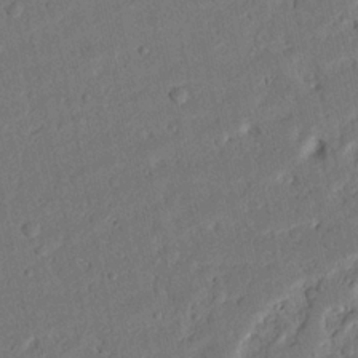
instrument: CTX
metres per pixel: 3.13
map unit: Nhu
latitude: 20.4601
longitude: -78.6491
